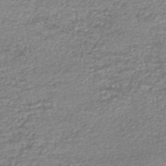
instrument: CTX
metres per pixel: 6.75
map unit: HNhu
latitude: -47.4265
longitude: 102.8786
